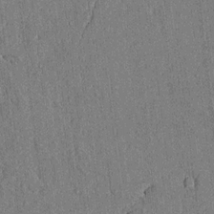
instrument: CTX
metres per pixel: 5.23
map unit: lAvf
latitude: 5.3293
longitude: 169.7099
